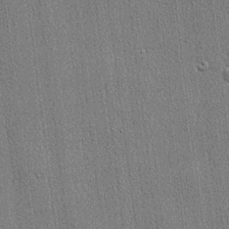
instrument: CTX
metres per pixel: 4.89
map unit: lHvf
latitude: 20.7247
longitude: 141.6344
